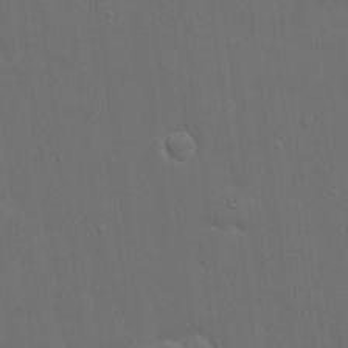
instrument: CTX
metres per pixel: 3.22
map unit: eHh
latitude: 19.4237
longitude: -66.1955
